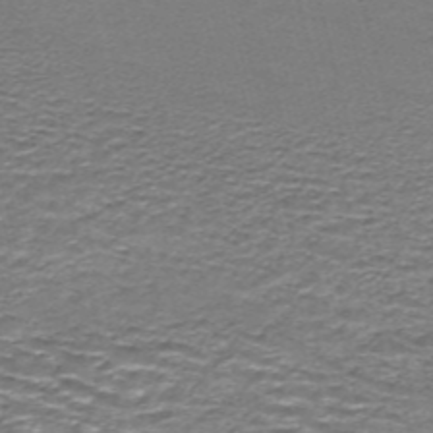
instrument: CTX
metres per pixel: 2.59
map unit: HNhu
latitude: -44.4440
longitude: 105.8422
